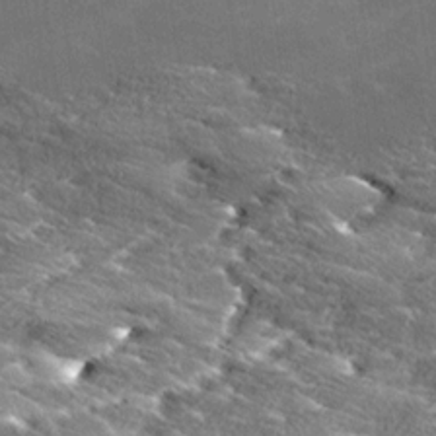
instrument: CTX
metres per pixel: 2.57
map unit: Ave
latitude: 18.4790
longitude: -136.5546
